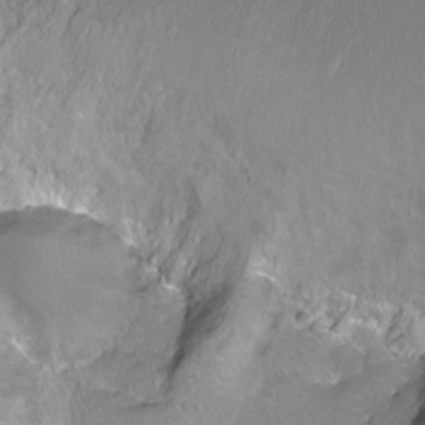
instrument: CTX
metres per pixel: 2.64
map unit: Ht
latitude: -5.8044
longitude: -35.1025
